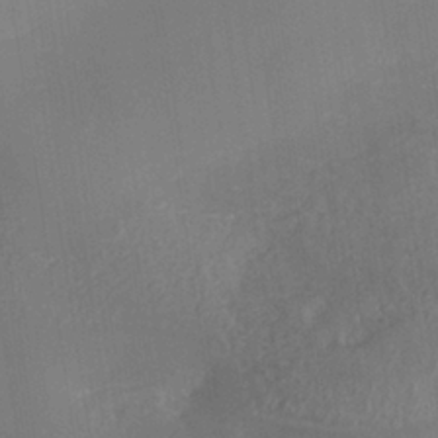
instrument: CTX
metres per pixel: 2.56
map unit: Nhe
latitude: -38.1606
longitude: -119.2348
